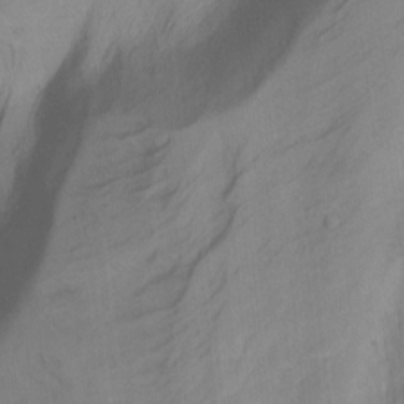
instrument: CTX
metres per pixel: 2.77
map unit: Hto
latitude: -7.4076
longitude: -50.3656
